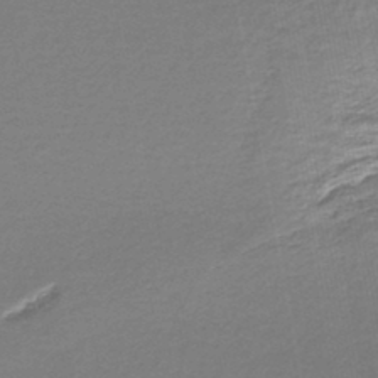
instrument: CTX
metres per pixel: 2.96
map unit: lHb
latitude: -45.0298
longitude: 62.1228
